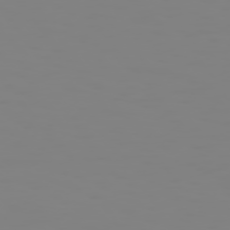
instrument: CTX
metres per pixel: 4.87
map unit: Hpe
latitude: 74.6113
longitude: -127.0648
